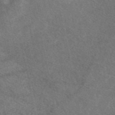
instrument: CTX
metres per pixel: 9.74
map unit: eAb
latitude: 47.8962
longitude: 118.2362
